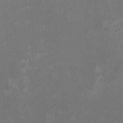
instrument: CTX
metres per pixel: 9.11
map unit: HNhu
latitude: -0.2362
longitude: -3.8583
